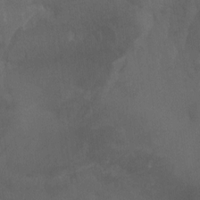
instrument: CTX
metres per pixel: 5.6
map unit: Aa
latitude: -7.5210
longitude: -80.1011
